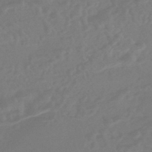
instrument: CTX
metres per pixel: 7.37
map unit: HNhu
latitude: -44.5196
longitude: 91.4833
